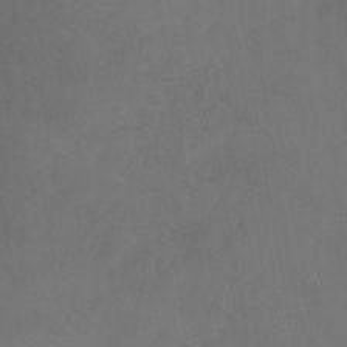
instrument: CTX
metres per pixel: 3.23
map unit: Ht
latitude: -13.8800
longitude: -51.8772
